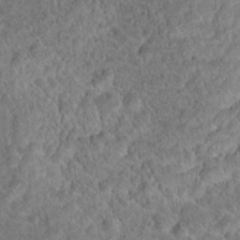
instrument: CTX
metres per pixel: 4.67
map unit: Hto
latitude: 18.5923
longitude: -40.3845
